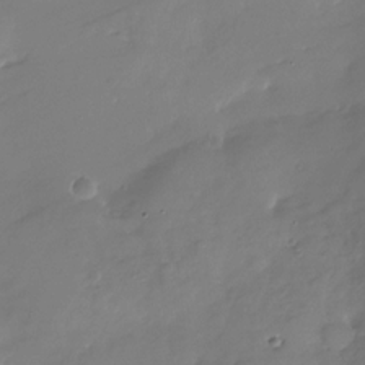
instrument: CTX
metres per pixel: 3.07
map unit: Nhu
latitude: -29.1053
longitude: -79.7639
